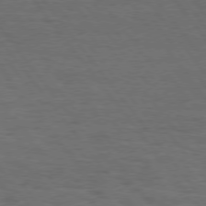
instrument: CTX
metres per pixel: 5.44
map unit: Hpe
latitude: 75.2348
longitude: -136.7624
